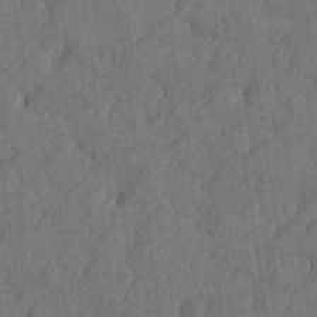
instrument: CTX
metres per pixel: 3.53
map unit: Htu
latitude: -4.8975
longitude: -177.3104
